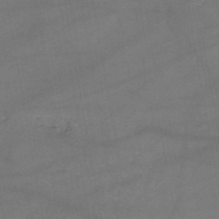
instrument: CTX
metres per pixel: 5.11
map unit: HNb
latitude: -50.9920
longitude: -39.5560
